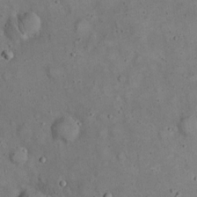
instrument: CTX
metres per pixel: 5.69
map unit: eHh
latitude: 20.0444
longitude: -61.2348
